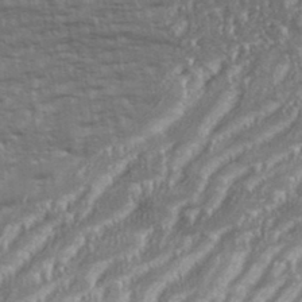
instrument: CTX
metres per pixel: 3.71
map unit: eHh
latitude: 35.7071
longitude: -133.1214
